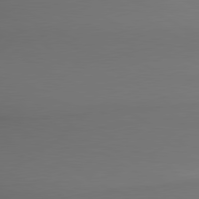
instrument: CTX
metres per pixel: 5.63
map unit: lApd
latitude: 79.9339
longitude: -175.1781
